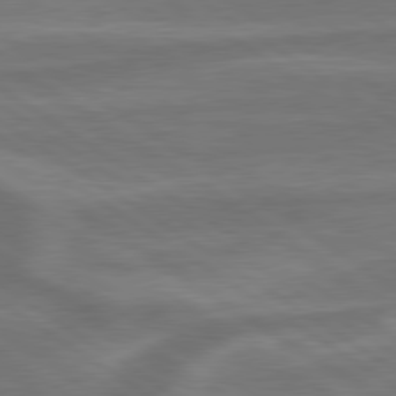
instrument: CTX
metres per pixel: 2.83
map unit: lApd
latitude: 79.6505
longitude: -172.0444
